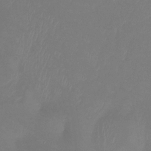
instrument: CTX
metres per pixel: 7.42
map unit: Htu
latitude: -14.2551
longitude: -49.1781
